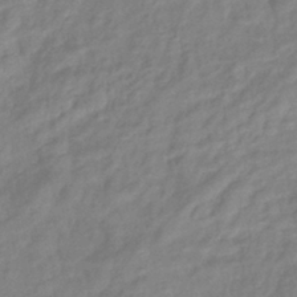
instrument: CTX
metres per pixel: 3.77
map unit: eHb
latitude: -40.5385
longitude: 81.3321
